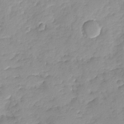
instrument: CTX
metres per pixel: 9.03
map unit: Ave
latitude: -8.3306
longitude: -117.2159
